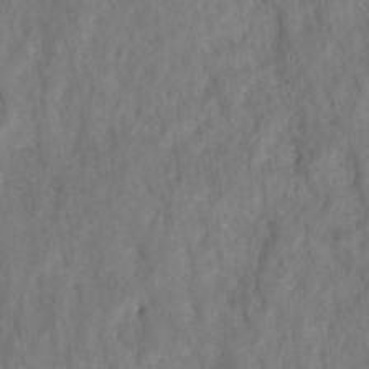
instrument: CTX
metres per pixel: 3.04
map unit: HNhu
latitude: -28.7463
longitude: 73.1431
